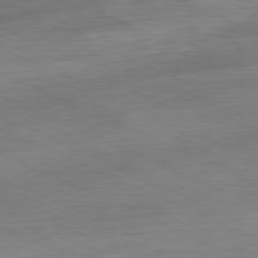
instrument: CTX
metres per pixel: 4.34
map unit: Ap
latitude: -81.4077
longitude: -76.1389
